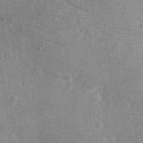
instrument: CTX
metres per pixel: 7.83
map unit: Hto
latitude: 11.9717
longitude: -36.5546
